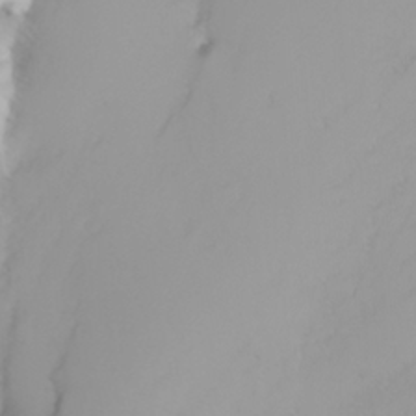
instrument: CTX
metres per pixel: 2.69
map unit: Nhu
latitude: -3.1998
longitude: -72.3090
